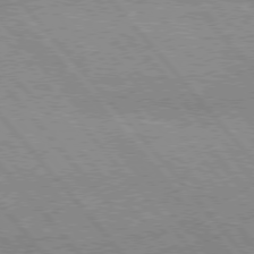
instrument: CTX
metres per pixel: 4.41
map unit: Hpe
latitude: 75.9150
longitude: -150.4223
